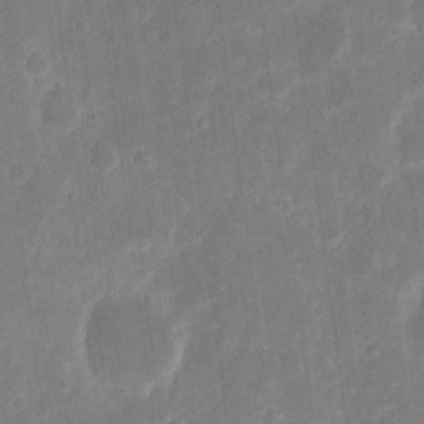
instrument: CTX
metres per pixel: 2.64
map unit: eHh
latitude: 7.7261
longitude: -70.4412
